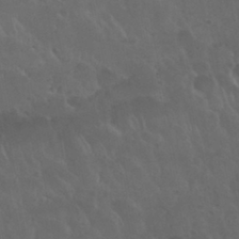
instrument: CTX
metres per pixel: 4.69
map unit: Nhu
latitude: 30.5546
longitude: -55.0269
